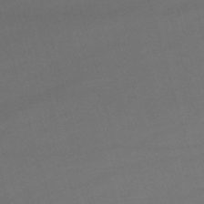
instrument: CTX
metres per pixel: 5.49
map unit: lHb
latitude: -47.4832
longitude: 63.6155
